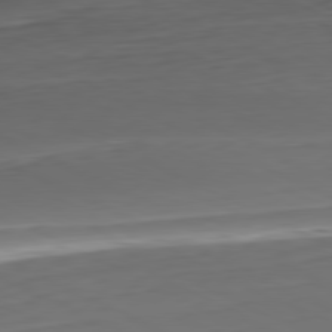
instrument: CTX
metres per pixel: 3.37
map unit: Hpe
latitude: -81.4455
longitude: 17.1054
